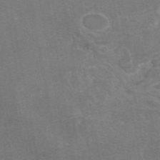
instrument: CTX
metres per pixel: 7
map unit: eAb
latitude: 47.4994
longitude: 104.5007
